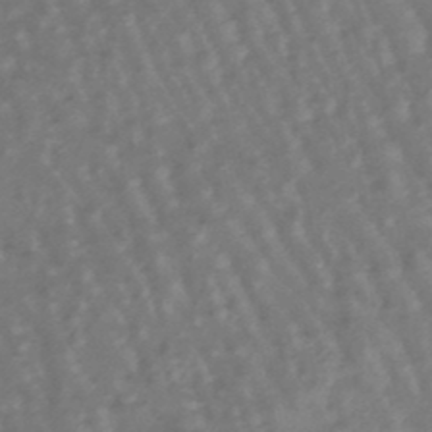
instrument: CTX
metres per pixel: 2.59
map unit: lHb
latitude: -47.7099
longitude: 78.9163
